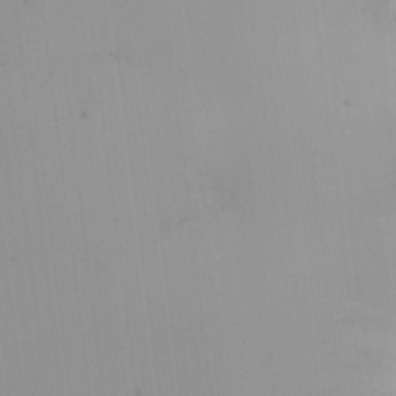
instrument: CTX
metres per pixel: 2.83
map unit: HNhu
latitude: 7.7072
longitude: -0.3089
